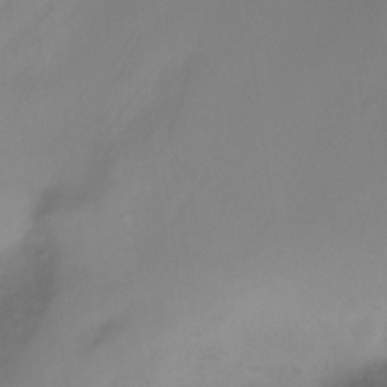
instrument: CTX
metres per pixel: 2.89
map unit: Ht
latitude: -9.7100
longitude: -28.7057
